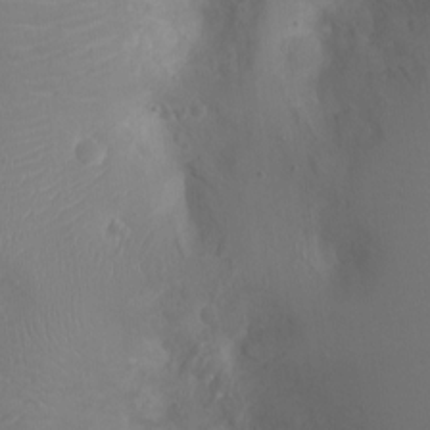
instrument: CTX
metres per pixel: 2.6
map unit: Ht
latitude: -3.9745
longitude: -16.1200
